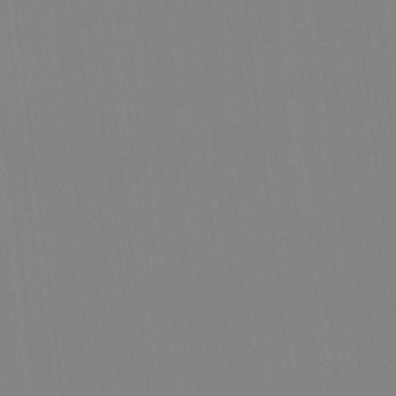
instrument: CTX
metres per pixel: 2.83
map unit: HNhu
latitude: -1.0865
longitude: -5.4615
